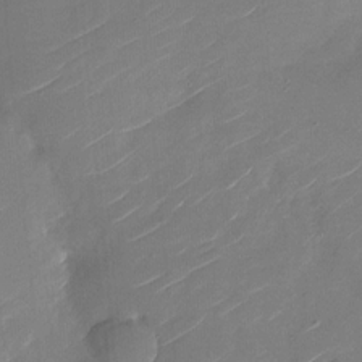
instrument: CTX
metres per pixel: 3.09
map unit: Nhu
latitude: -27.7477
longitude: -73.7828
